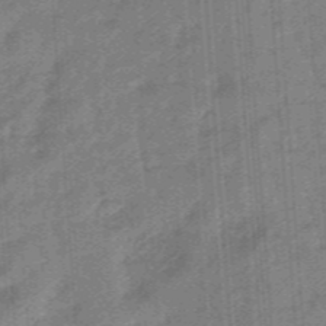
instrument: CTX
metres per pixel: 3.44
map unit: eHb
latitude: -46.3117
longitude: 83.7855
